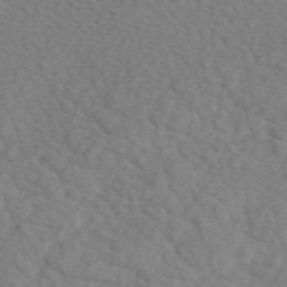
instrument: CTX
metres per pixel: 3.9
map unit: eAb
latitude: 49.0269
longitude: 107.7856
